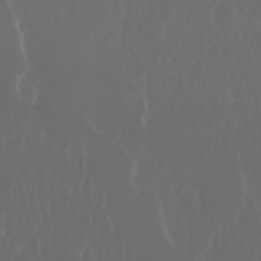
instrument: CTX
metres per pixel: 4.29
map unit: Nhu
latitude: 29.7638
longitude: -57.7827
